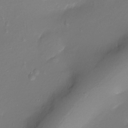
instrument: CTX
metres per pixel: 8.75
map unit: Ht
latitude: -17.9556
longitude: -44.9702
